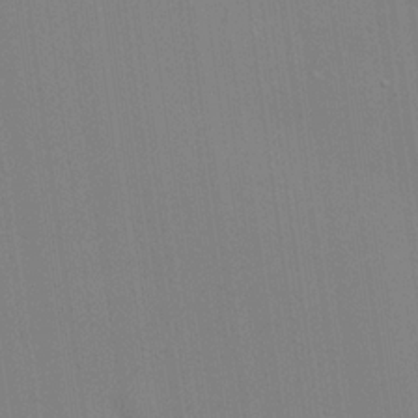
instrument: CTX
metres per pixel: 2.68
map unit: lHvf
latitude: 20.1578
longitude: 142.4062
